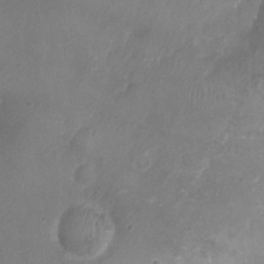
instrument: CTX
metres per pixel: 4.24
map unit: Nhu
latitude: 4.6679
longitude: -18.4034
